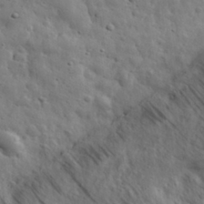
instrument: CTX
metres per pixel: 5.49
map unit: eHh
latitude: 31.6883
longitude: -73.4616
